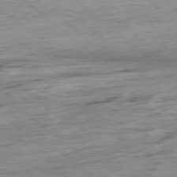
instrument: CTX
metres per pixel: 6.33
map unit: Hpe
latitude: -78.5762
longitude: -18.6112
